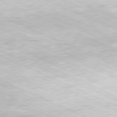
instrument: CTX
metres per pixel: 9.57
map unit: Hpe
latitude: -81.5210
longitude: 11.5021
